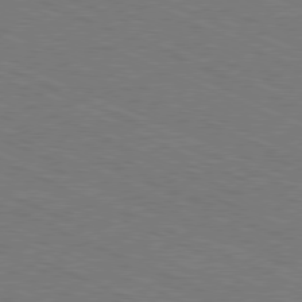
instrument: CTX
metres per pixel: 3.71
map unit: Ap
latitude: -80.9731
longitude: -75.0836
